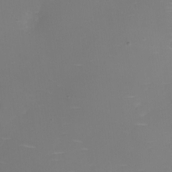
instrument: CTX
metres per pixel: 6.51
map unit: eHh
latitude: -3.5777
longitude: -76.1200
